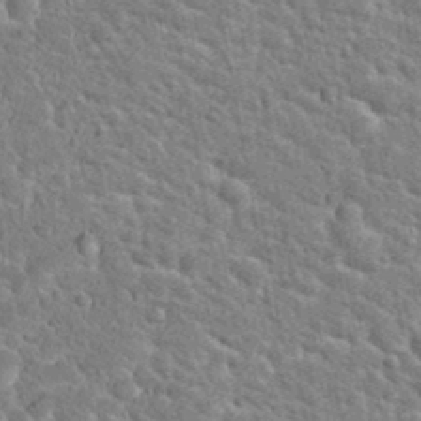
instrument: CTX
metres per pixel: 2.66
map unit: Hto
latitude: 23.8583
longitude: -48.7435
